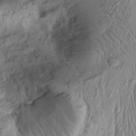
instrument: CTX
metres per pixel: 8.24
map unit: Htu
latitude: -5.2942
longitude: 153.1242
